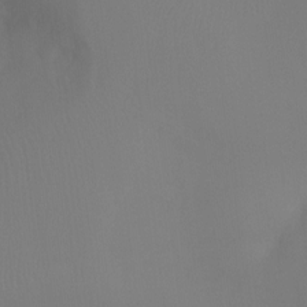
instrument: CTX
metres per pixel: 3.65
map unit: Ht
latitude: -9.5588
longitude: -33.0647
